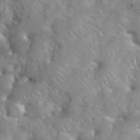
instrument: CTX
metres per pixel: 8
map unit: eHh
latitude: 40.1010
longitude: -56.9513
